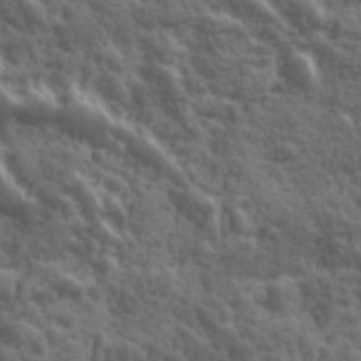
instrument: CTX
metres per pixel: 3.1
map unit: Ave
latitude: 19.0458
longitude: -132.2145
